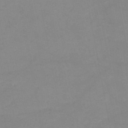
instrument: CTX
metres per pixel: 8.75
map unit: HNb
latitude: -50.0661
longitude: -40.6679
